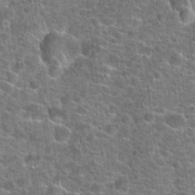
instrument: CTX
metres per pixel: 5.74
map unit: Hto
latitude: 20.6302
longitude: -44.0255
